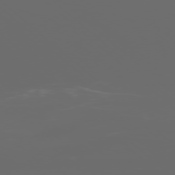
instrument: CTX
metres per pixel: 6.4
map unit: Ap
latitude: -78.7463
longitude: -69.0837
